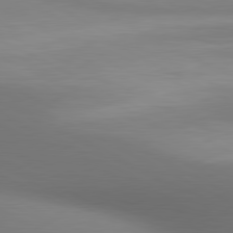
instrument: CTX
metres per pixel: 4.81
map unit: lApd
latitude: 80.6679
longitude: 132.1039
